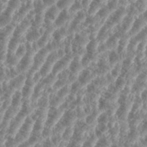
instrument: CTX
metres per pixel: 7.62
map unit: eHh
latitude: 35.5182
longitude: -136.0255
